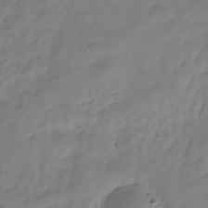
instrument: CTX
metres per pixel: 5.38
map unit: Hve
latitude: -31.4265
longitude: 91.1620
